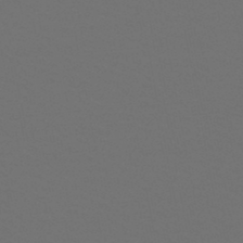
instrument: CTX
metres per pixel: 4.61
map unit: HNb
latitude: -47.7477
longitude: -44.1578
